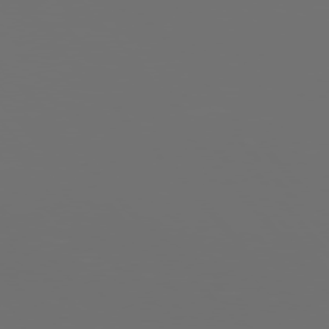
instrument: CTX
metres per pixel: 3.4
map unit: Hpe
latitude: 76.1389
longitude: -134.6679
